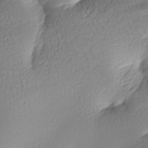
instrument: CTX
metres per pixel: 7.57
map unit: lAa
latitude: -8.3495
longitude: -127.1025
